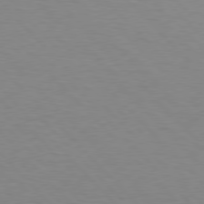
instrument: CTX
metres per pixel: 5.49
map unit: lApd
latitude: 77.1970
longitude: -59.2726
